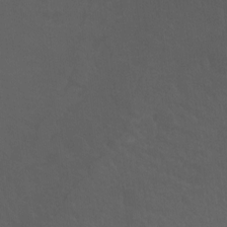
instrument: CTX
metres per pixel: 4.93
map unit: Hto
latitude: -7.8233
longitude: -45.1403
